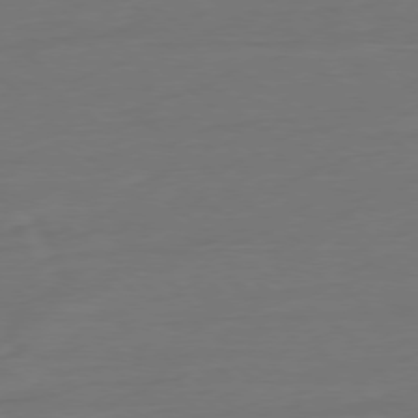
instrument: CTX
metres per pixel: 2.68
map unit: Ap
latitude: -78.5195
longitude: -76.4790
